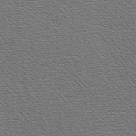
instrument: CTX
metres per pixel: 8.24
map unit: Hve
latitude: 3.4237
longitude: -125.1025
